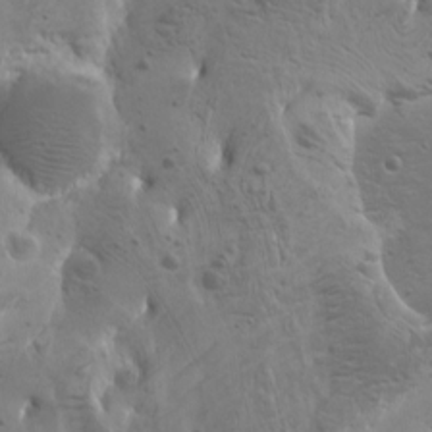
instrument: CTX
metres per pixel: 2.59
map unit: Htu
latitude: -8.3873
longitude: -64.8758
